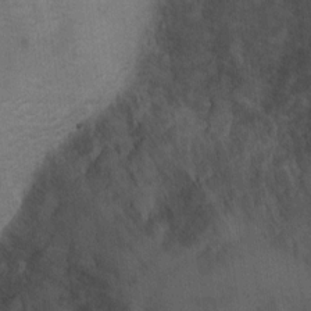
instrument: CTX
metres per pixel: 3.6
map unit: Nhu
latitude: 10.5735
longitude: -24.9324
